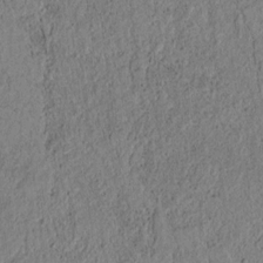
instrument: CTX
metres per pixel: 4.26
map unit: lAvf
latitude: 6.5168
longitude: 163.7666
